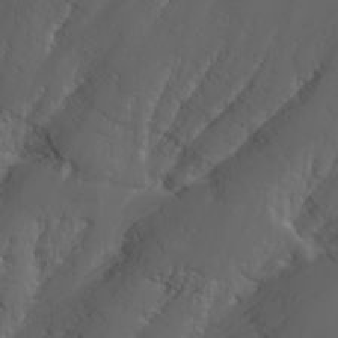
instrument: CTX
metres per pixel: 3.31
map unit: Nhu
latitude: -5.6344
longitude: -88.4979
